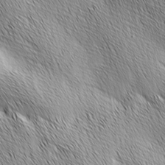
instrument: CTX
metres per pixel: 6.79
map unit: Ave
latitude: 2.0255
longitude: -114.2900
